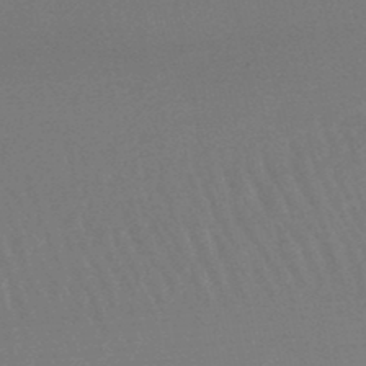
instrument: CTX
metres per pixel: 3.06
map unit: lHb
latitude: -48.6141
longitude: 66.5574
